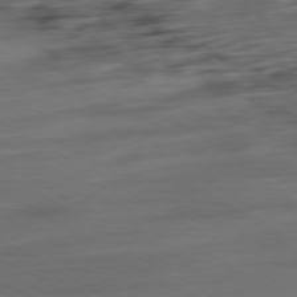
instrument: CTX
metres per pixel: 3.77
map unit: Ap
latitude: -79.3698
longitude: -57.8394
